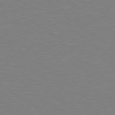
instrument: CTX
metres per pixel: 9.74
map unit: Hpe
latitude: 78.7435
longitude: -149.1214
